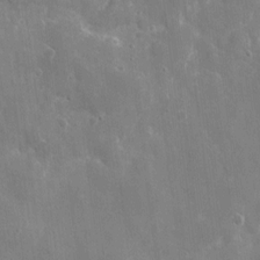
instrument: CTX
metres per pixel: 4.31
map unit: eHh
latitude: 9.2159
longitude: -70.4223
